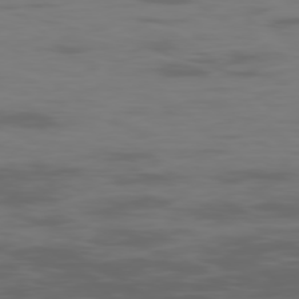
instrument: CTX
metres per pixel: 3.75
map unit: Ap
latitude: -78.8219
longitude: -71.7638
